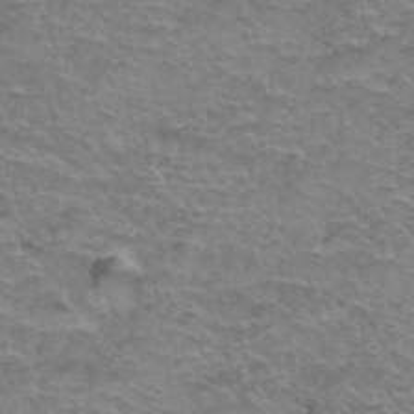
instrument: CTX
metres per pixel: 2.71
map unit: Hto
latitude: 37.4993
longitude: -41.8961
